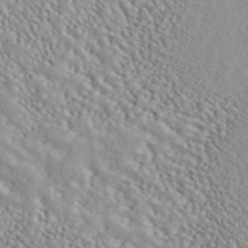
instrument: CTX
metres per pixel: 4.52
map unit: ANa
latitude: 45.2159
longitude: 36.9163
